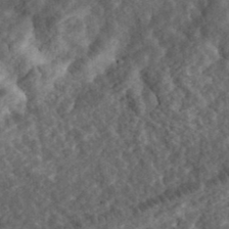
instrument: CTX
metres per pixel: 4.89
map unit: eHh
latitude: 35.2914
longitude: -78.8947
